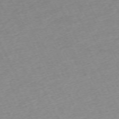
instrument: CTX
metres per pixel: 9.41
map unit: Hpe
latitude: -70.2551
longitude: 15.2565
